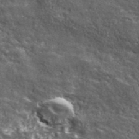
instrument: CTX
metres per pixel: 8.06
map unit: ANa
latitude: 42.9703
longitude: -86.9891
